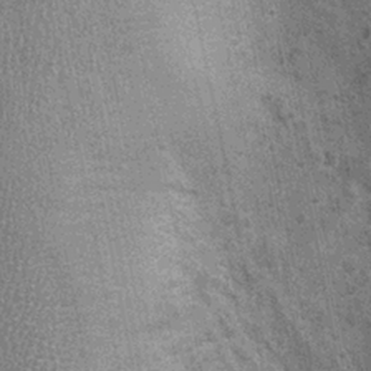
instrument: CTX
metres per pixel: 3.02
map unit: Nhu
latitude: 0.4223
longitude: -16.0444
